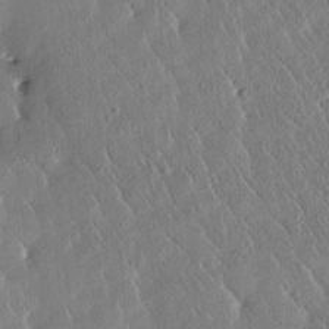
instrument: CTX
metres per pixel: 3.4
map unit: Htu
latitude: -1.5022
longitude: 175.1809
